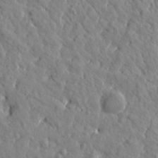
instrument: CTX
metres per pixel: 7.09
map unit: Htu
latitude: 1.7071
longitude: 178.8975
